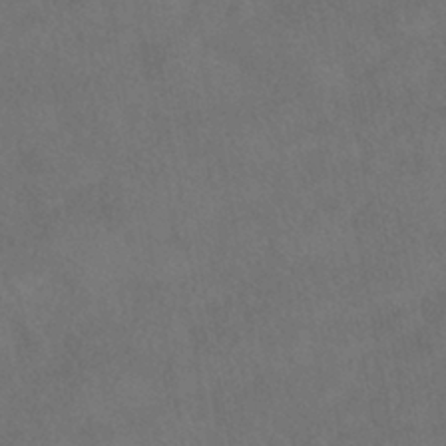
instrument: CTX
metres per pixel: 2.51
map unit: ANa
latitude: -39.1242
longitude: 97.0109
